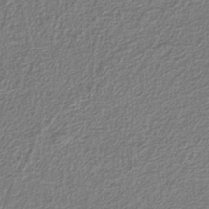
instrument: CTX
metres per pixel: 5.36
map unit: eAb
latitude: -38.6519
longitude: 52.2550
